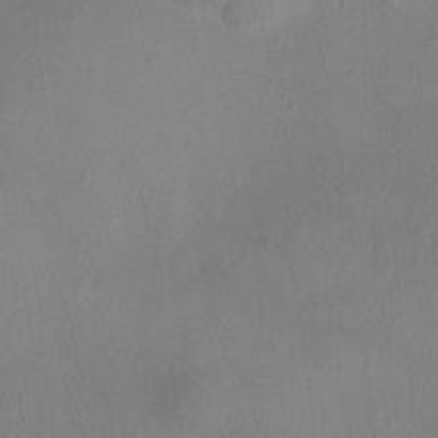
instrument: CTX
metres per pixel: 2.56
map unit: HNhu
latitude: 4.7435
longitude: 6.7274
